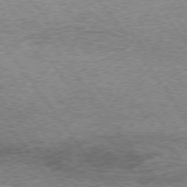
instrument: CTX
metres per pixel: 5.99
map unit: lApd
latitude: 73.4427
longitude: -76.1200
